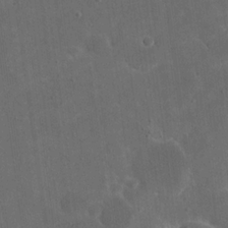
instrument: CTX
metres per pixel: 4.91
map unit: eHh
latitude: 19.7260
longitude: -65.7072
